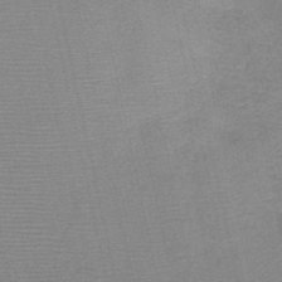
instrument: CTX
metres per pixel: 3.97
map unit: HNb
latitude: -48.2173
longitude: -41.1970
